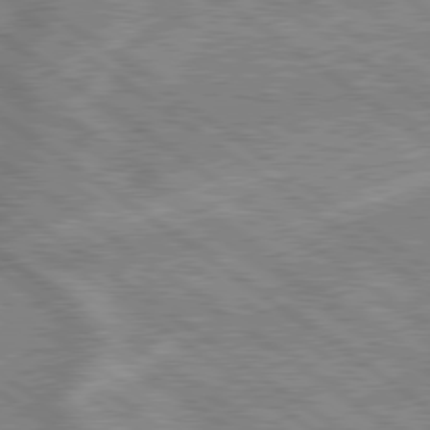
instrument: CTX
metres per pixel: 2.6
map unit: lApd
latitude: 79.1592
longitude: -169.3482
